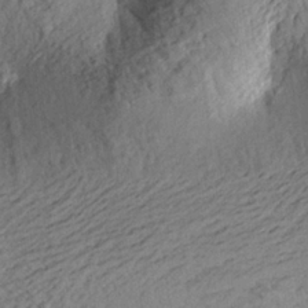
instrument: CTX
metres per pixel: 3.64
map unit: Aa
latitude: 23.9906
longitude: -150.1766
